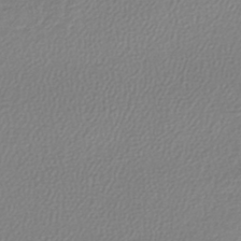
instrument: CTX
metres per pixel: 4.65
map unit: lHb
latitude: -42.3306
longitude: 68.5195
